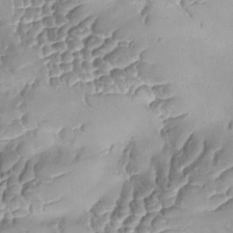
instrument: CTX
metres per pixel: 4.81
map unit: Ave
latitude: -8.9919
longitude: -122.3845
